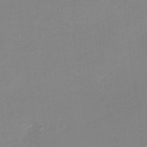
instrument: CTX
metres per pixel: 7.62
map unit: eHh
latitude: -3.0297
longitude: -80.0822
